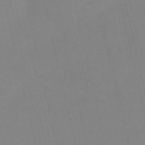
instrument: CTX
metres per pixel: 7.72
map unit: HNb
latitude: -52.4440
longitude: -45.0836
